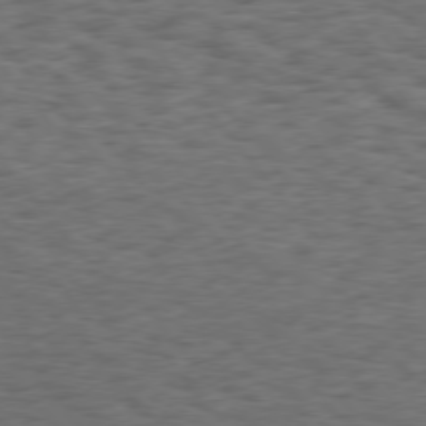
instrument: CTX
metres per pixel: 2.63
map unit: Hpe
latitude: 75.5182
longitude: -135.1970
